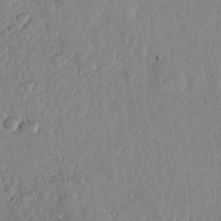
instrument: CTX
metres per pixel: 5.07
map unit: lHvf
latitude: 17.5749
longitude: -116.1956
